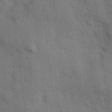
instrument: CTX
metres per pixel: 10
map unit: Hve
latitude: 18.8569
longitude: 151.5966
